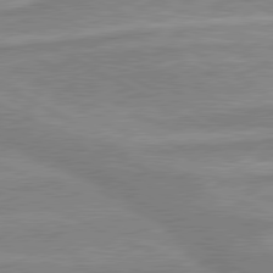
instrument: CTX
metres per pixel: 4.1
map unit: lApd
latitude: 80.2145
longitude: -174.0255
